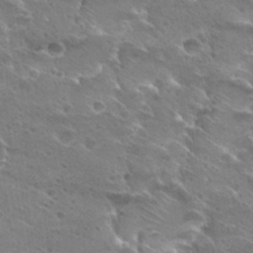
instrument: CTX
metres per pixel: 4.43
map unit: Hto
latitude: 28.0633
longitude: -39.8394
